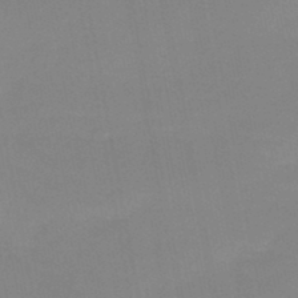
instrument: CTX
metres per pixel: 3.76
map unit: HNb
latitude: -48.8219
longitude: -47.5371
